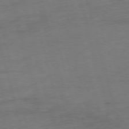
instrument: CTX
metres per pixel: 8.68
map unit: Ap
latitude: -75.4077
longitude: -74.1389
